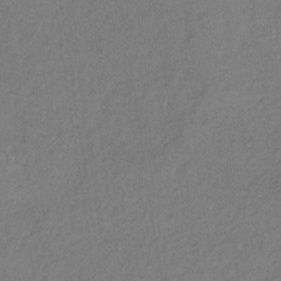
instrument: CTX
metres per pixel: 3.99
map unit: lHb
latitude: -37.6155
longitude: 59.6721
